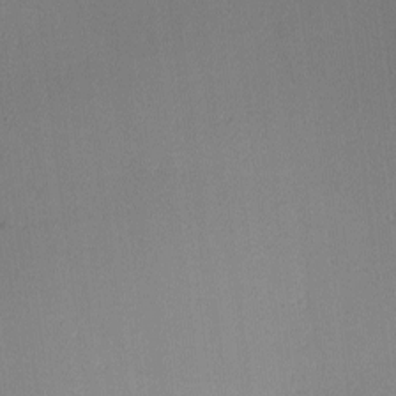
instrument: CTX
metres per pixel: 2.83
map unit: lAa
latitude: 2.4790
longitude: -115.7449
